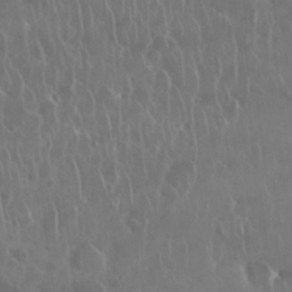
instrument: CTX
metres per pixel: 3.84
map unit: Nhu
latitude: 28.9513
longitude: -63.3104
